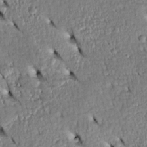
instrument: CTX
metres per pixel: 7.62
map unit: Htu
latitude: -5.0675
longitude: 153.6721
